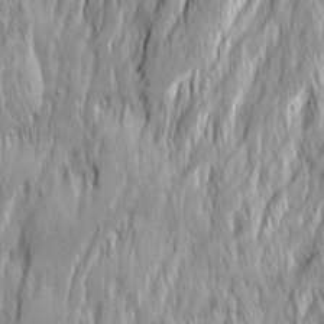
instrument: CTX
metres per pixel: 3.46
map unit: Ave
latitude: 14.9514
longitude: -135.4237
